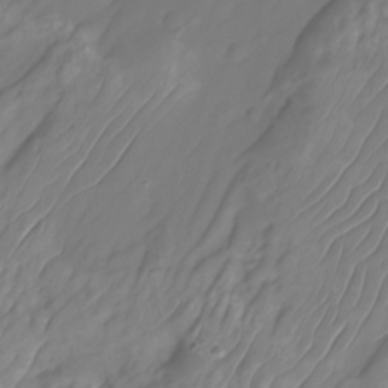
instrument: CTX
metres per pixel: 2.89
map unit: Nhu
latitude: -27.2187
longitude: -71.2348
